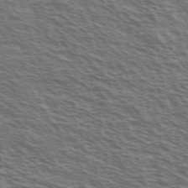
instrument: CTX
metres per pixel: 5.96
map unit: Ave
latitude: 38.2333
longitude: -109.4993
